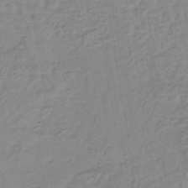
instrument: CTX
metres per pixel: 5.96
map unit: lHb
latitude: -40.7841
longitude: 64.1984
